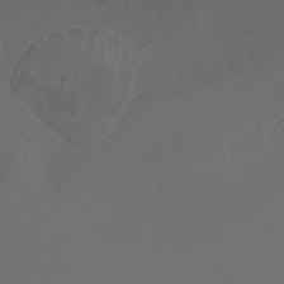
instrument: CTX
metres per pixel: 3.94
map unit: Nhu
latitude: -8.1228
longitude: -79.2915
